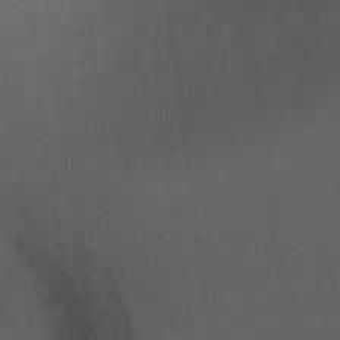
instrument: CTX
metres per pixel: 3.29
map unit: Ht
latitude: 0.4979
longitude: -37.0270
